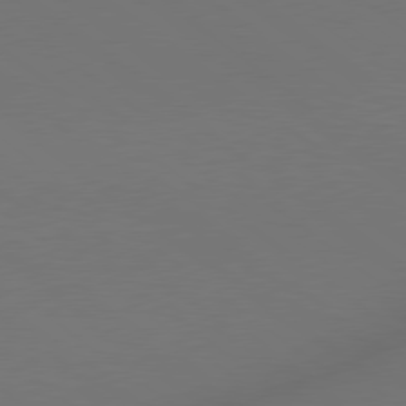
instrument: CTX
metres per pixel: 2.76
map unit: lApd
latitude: 78.8758
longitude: 175.1053
